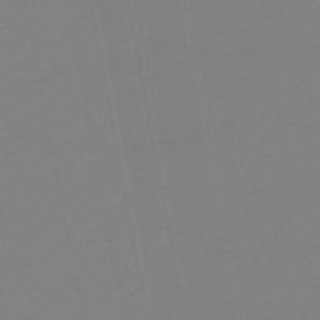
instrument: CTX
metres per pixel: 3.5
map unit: eHb
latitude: -49.4644
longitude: 85.2187
